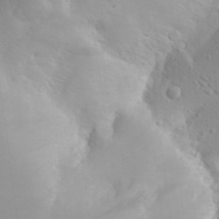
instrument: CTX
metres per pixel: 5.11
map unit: Aa
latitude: 27.9150
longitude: -146.2145
